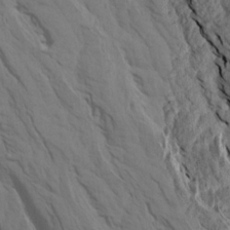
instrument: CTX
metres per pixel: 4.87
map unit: Aa
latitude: 17.0647
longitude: -145.7072
